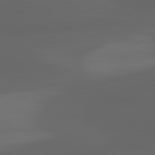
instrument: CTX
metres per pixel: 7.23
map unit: lApd
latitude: 82.8757
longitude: -135.2348
